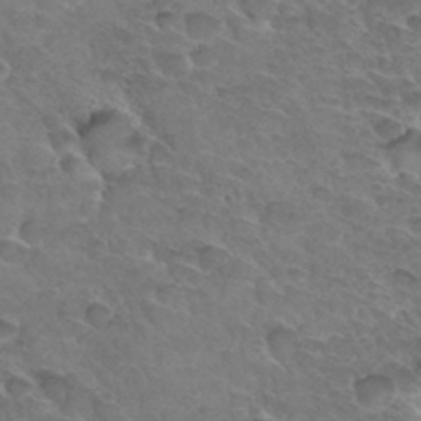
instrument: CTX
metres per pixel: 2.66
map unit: Hto
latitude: 33.4993
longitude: -45.9717
